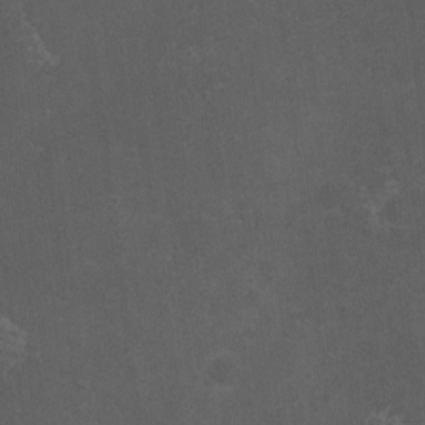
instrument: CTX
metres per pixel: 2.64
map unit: Nhu
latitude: 3.6316
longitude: -16.8758
